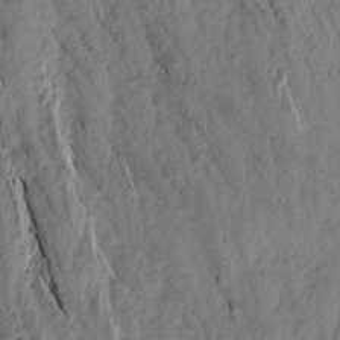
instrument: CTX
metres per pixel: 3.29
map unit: Aa
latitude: 18.3656
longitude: -146.5168
